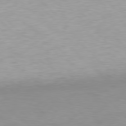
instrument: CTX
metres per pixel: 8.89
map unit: Hpe
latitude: 77.6127
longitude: -162.1578
